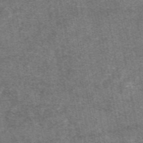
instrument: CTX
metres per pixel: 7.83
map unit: eAb
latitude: 47.2915
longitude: 121.5777
